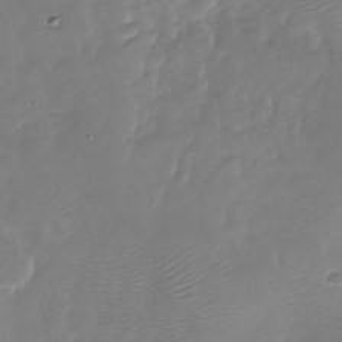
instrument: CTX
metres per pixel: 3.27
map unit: Nhu
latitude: -28.1417
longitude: -60.4034
